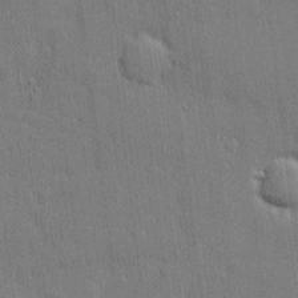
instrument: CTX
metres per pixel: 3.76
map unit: eHh
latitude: 4.5735
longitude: -75.4426
